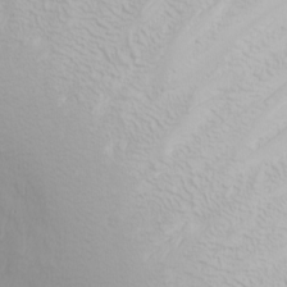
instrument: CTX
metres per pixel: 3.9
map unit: Nhu
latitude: -0.2173
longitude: -75.5938
